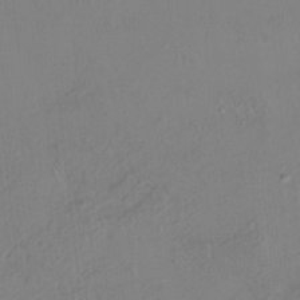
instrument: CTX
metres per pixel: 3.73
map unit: HNhu
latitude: 5.6127
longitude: 13.9367
